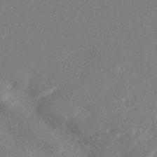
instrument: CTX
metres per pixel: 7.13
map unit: ANa
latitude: 41.8961
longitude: 28.3117
